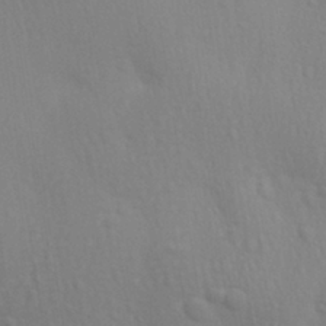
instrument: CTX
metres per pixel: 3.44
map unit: Aa
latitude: 29.9906
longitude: -136.7813
